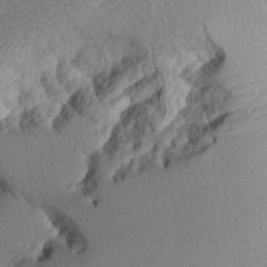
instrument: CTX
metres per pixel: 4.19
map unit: Aa
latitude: 11.1403
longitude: -127.8017
